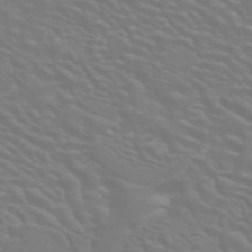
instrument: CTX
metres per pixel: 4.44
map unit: ANa
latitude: 42.9325
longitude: 23.1242
